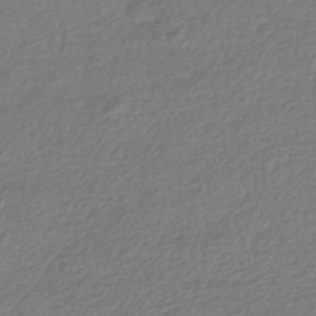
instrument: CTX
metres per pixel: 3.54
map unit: HNhu
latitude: -43.3509
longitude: 98.0283
